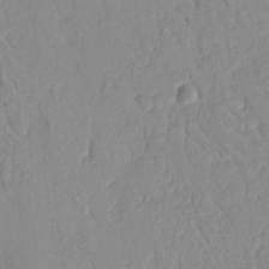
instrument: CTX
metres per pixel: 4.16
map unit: Nhu
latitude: 16.7057
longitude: -78.6869
